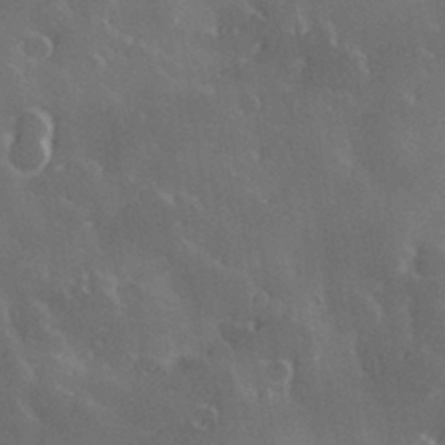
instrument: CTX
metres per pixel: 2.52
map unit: Hve
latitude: 28.6301
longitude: 145.6911
